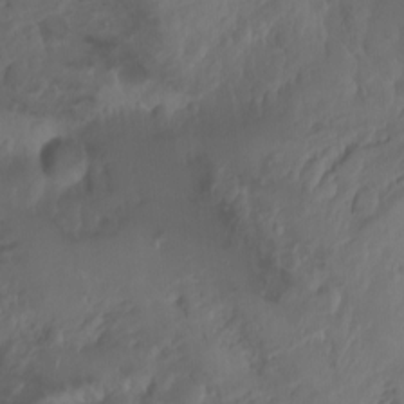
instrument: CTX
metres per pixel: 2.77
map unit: Nhu
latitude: -4.6707
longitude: -85.7261
